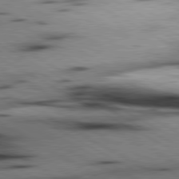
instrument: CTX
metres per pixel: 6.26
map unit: lApd
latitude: 80.3089
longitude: 162.0850
